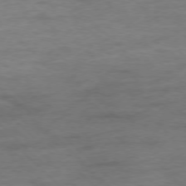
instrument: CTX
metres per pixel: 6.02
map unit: Ap
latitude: -77.7478
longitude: -88.8758
